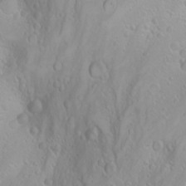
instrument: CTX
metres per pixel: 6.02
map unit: Nhu
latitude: -4.5007
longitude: -85.7261
